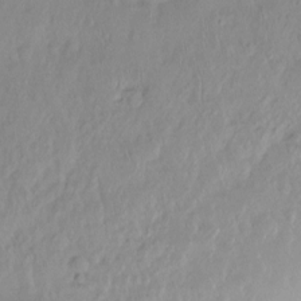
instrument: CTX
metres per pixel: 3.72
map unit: Htu
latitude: -14.7652
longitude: -44.6679
